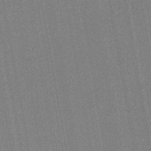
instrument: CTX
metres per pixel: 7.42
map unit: HNb
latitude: -37.2565
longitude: 57.1998
